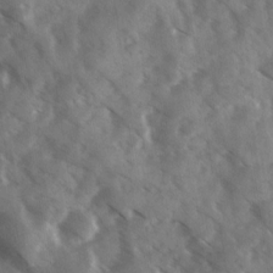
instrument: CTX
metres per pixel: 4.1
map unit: Ave
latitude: 17.7828
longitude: -131.0837
